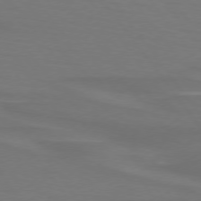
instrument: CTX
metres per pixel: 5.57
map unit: lApd
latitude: 74.5546
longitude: -79.8206
